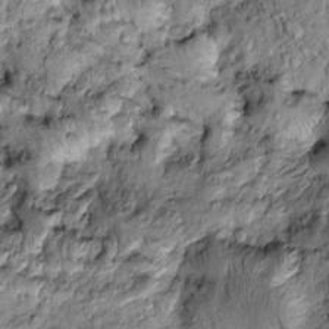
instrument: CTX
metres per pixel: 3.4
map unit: Htu
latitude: -4.0661
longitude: 159.2754
